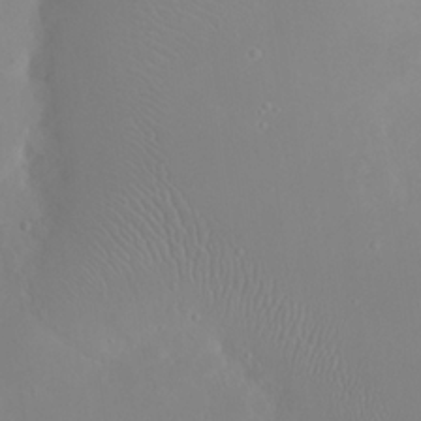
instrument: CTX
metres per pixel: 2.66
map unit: eHh
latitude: 23.7261
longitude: -66.3278
